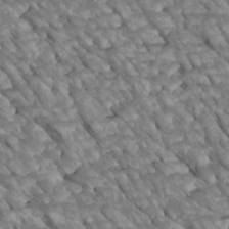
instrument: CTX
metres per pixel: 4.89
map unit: Htu
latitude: 2.1011
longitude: 144.2740
